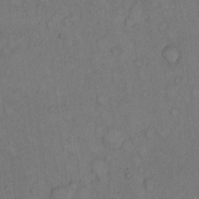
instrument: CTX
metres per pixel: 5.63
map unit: Hto
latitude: 10.5735
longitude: -58.9136
